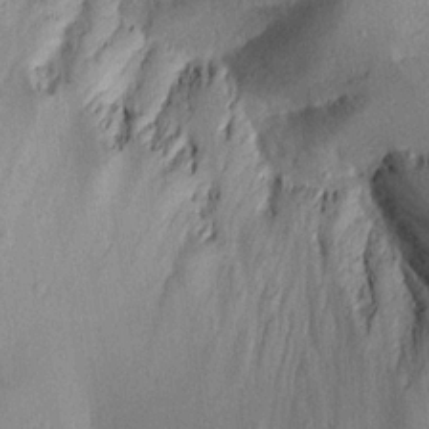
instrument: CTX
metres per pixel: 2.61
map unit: Aa
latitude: 18.3089
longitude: -142.9892
